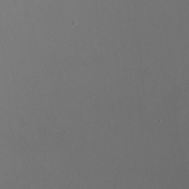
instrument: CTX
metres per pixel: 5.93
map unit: Ht
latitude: -0.5763
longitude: -17.9339
